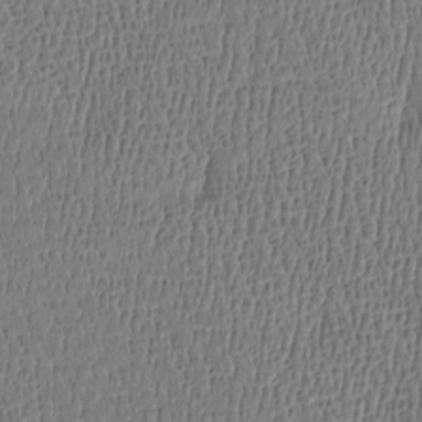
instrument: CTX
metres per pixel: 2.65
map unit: Htu
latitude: -4.8030
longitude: 175.6910
